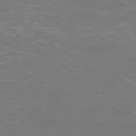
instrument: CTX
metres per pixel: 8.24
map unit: Ap
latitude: -78.9730
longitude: -62.1011
